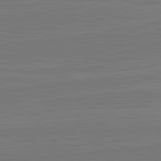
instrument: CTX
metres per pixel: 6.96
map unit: lApd
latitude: 82.2900
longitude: 165.9178
